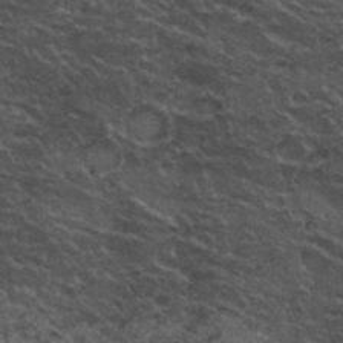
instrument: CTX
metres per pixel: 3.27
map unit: Nhu
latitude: 29.6127
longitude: -54.1011
